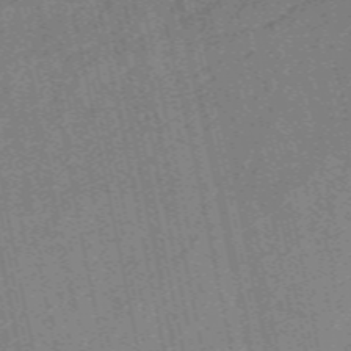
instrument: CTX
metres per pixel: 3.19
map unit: HNb
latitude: -53.5588
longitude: -48.6868
